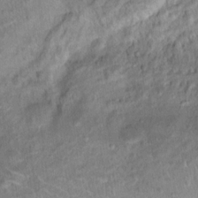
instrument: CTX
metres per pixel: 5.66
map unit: Ht
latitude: 14.8947
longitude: -41.3481
